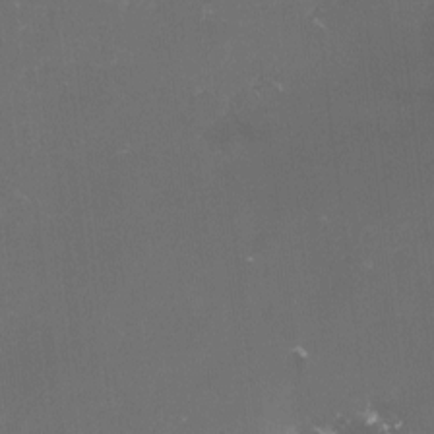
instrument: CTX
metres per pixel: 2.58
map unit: lHvf
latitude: -13.3888
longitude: -100.8002
